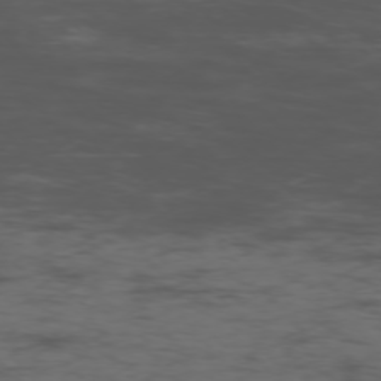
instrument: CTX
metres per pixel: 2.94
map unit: Ap
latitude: -76.1984
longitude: -83.0080
